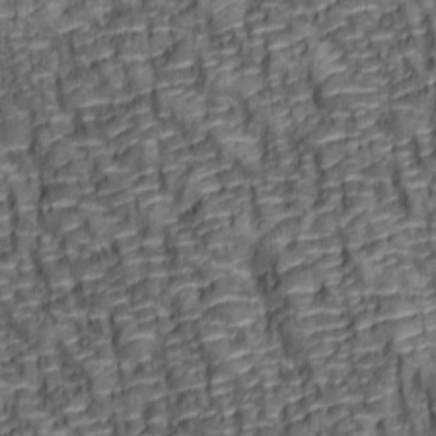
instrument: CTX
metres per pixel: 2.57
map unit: lAa
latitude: 6.5735
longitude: -115.8583
